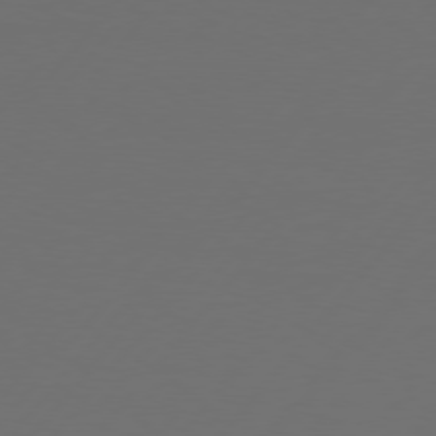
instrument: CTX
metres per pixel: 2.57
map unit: Hpe
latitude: 76.3656
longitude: -138.8569
